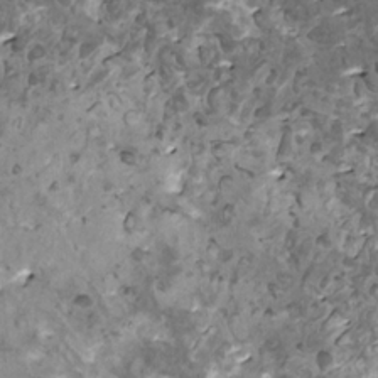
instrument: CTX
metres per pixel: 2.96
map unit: HNhu
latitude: 1.3481
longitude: 5.4265
